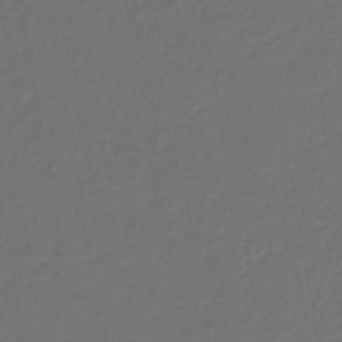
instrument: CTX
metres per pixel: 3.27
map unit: lHb
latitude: -42.6329
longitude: 61.9178
